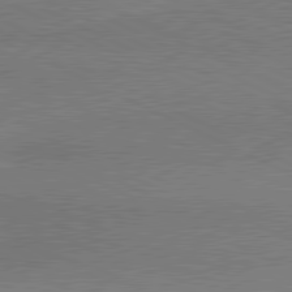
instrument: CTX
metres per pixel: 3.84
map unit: lApd
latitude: 80.8947
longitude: 164.0850
